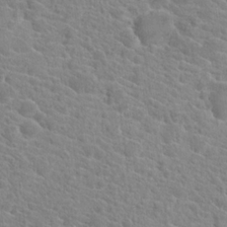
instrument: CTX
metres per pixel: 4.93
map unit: Hto
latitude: 20.7813
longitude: -39.3104
